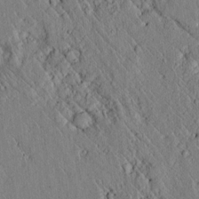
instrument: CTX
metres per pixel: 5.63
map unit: lAvf
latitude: 6.7057
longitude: 159.7477
